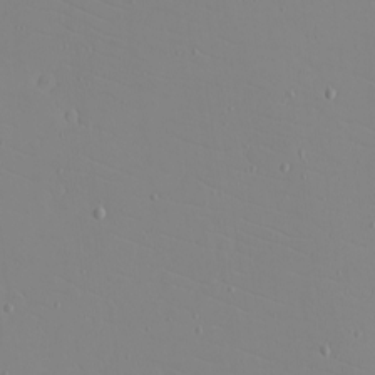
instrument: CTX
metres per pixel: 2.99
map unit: eHh
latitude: -5.2187
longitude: -81.5560
